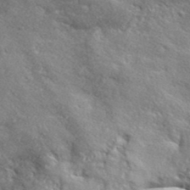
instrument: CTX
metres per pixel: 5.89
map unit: ANa
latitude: 40.9891
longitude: -86.9891
